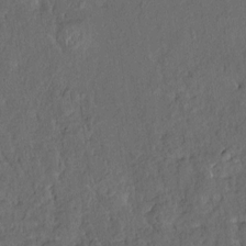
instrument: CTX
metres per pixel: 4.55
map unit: HNhu
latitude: 6.3278
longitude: 3.3131
